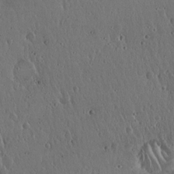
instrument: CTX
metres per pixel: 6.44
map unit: Hto
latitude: 18.1011
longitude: -59.3860
